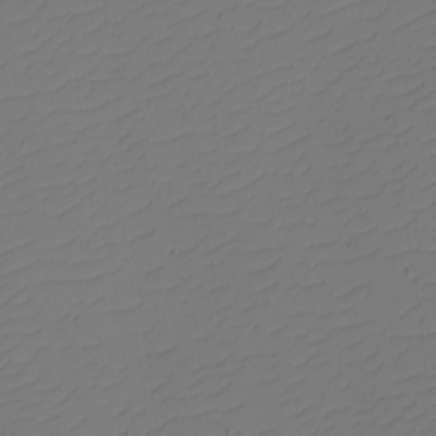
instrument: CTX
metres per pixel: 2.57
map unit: eHh
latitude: -2.3117
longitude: -74.3656
